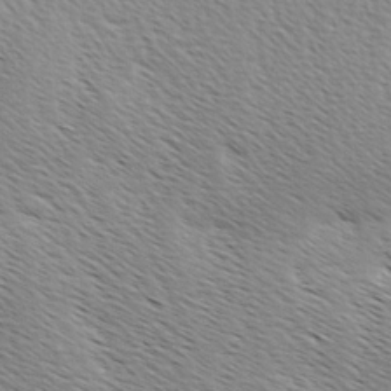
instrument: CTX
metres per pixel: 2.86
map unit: Ave
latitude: 0.5168
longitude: -115.0269
